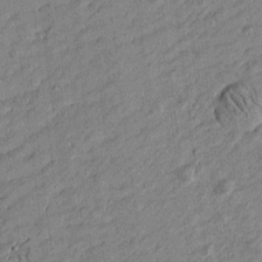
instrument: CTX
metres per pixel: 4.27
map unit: Htu
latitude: -6.4062
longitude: 177.2943
